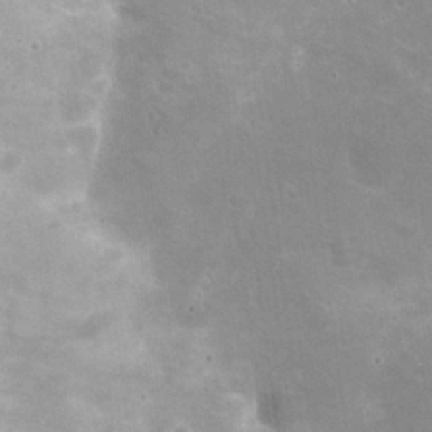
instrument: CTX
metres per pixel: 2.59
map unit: Nhu
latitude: 25.4993
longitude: -54.8380
